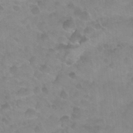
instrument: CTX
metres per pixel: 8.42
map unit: Nhu
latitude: 26.1389
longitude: -54.5168
